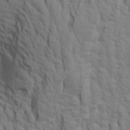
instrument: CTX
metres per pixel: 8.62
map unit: Aa
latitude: 21.0459
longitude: -142.1389
